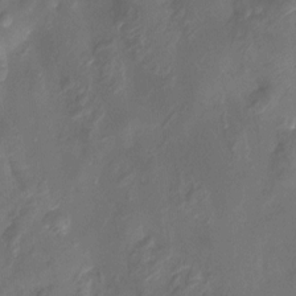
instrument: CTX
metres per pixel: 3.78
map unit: Htu
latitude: -14.1039
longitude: -45.3481
